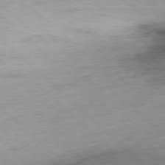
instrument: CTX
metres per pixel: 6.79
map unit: Ap
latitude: -77.6155
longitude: -79.4238
